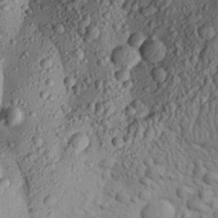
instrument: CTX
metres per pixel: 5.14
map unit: Aa
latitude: 28.3467
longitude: -132.5546
